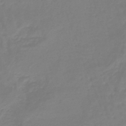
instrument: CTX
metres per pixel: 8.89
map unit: eHb
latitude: -46.2172
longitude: 81.6344
